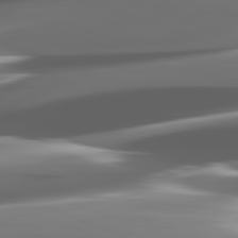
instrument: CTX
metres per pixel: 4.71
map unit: lApd
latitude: 82.3278
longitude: -148.6679
